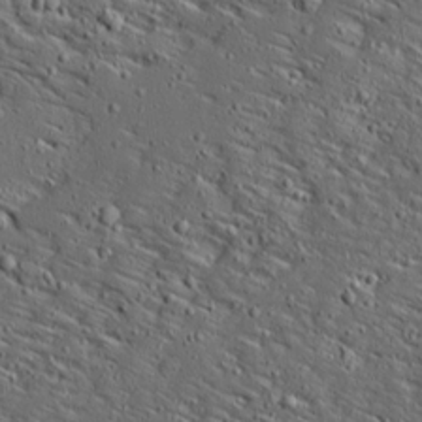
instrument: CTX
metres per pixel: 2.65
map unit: Ave
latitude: 14.0444
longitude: -138.3278
